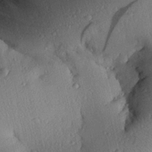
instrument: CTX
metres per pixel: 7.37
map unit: Aa
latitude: 27.5560
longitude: -134.7435
